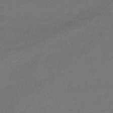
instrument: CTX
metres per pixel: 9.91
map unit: HNhu
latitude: -42.7274
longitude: 95.8422
